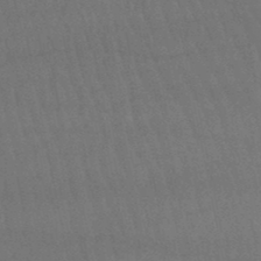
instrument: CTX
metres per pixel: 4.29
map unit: lHb
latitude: -47.9745
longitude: 62.6329
